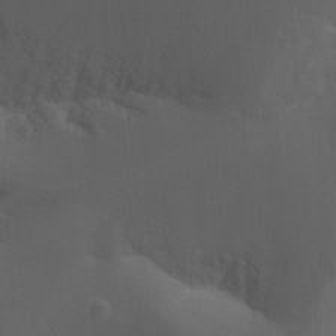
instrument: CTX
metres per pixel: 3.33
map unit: Aa
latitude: -12.9731
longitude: -68.8569
